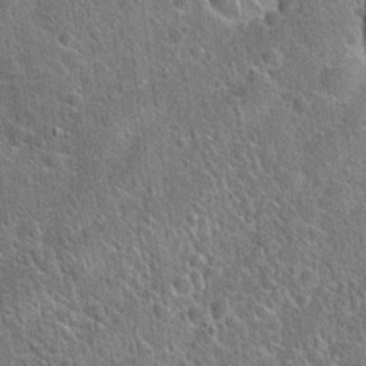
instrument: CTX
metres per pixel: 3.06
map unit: Hto
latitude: 21.4427
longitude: -51.4048
